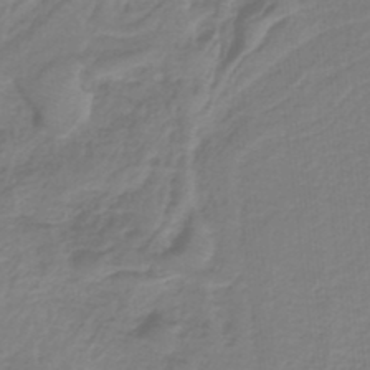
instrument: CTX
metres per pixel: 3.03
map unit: HNb
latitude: -37.5966
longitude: 55.4832
